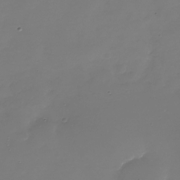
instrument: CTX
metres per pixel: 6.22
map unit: Nhu
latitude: -28.5763
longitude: -68.1578
